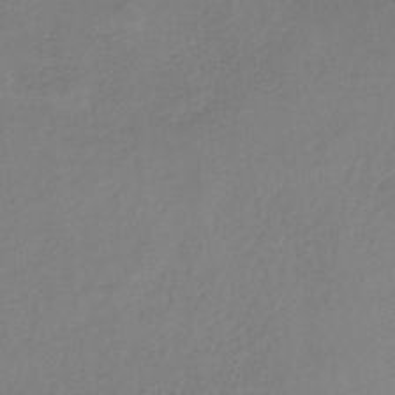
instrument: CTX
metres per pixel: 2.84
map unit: HNb
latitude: -31.7477
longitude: 63.1431
